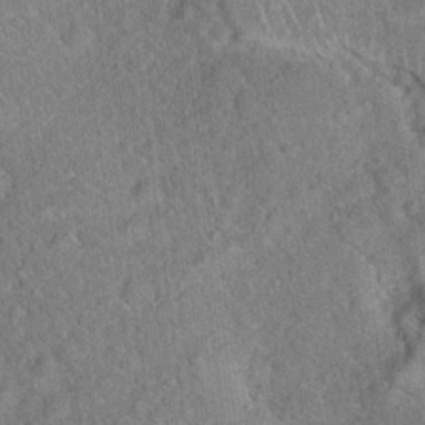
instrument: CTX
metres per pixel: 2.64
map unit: Hto
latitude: 17.5371
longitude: -52.3656
